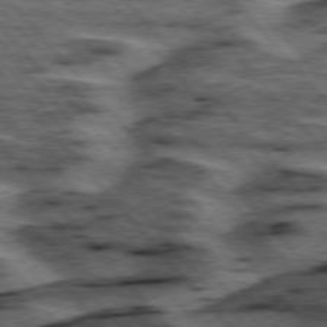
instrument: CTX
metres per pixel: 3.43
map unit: lApd
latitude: 75.8772
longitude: -77.1781
